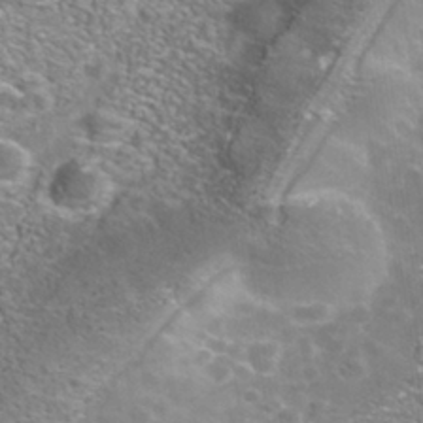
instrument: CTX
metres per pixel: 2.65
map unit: Nhe
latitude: -41.2376
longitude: -100.1956
